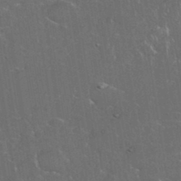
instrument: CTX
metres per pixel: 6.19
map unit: eHh
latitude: 36.8569
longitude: -61.6883
